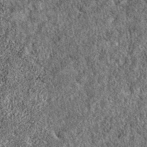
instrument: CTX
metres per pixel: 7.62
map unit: eAb
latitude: 36.3089
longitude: 106.8408
